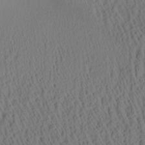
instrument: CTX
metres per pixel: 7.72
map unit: Aa
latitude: 26.7813
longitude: -135.4237
